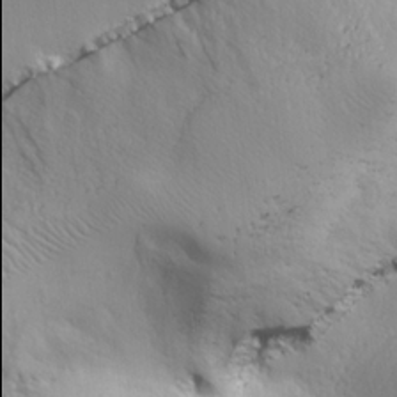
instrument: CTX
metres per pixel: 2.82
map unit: lHvf
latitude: 22.3656
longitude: 142.0094
